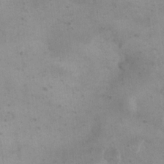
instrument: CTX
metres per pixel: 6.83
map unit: eHh
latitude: 20.5546
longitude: -64.8380
